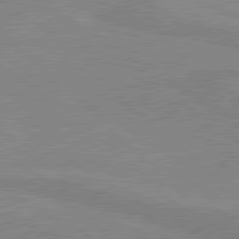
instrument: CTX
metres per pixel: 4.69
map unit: lApd
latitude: 80.1767
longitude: -175.4049
